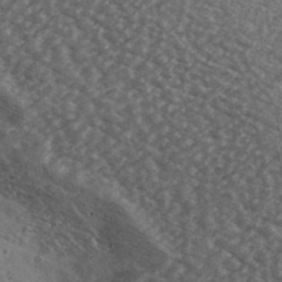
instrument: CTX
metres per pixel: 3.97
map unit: Ave
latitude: 39.7072
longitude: -110.6491
